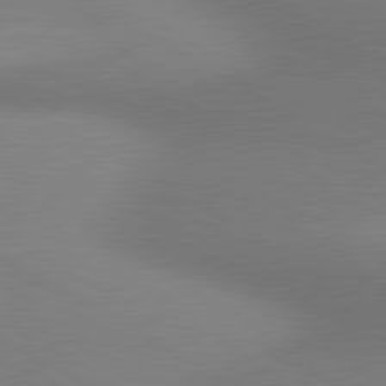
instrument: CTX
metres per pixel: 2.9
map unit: lApd
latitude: 80.6301
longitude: 130.7652
